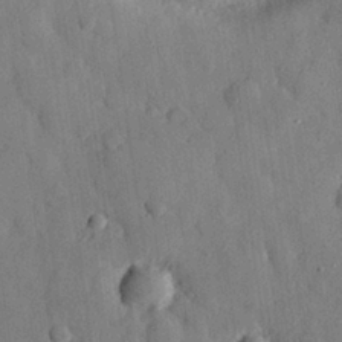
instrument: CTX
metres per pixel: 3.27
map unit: eHh
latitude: 27.7261
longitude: -77.8205
